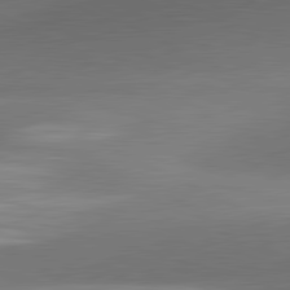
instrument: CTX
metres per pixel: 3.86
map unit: lApd
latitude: 81.4237
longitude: 134.8786
